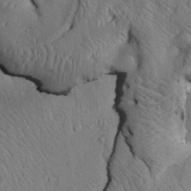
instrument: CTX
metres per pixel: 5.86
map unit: lAvf
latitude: 6.9136
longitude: 159.9745
